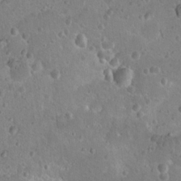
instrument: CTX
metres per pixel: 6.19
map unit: Nhu
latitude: 17.1970
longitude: -32.7813
